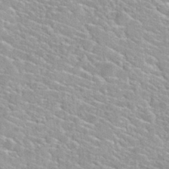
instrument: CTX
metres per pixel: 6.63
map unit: Nhu
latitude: 30.3468
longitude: -49.9339
